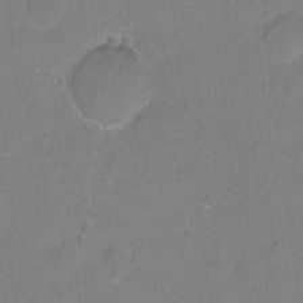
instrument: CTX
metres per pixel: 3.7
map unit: Hto
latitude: -5.4643
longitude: -35.7071
